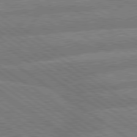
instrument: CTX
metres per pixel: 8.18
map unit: lApd
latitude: 79.7072
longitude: -161.2915
